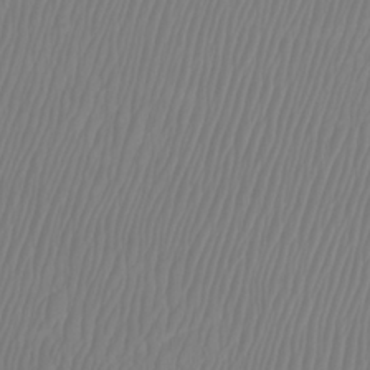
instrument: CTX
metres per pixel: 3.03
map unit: Htu
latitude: -8.5385
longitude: -74.7435
